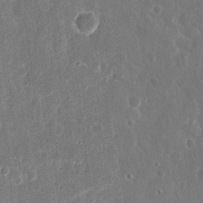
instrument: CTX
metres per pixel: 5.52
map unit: eHh
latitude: 12.4034
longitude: -73.3104
